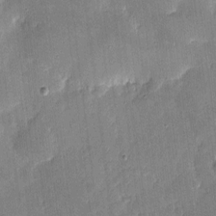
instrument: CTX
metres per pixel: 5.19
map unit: eHh
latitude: 4.1200
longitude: -71.0080
